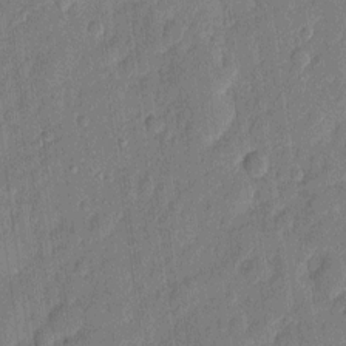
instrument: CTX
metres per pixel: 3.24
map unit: eHh
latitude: 7.1025
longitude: -74.2712
